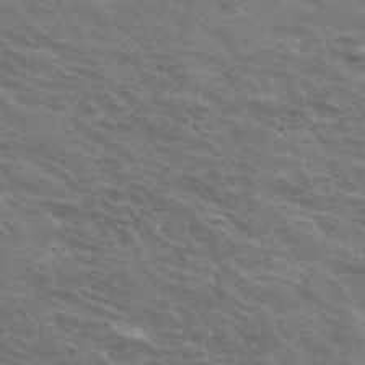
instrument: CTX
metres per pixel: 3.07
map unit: Hto
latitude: 32.3656
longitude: -43.6316
